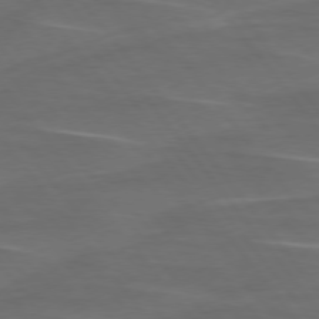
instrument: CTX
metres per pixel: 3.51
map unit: lApd
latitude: 75.8394
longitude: -79.6127
